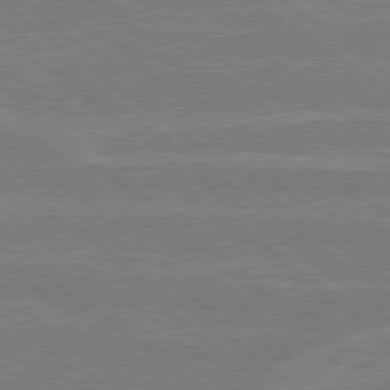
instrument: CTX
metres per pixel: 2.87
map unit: lApd
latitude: 78.9703
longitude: -160.8002
